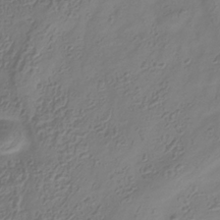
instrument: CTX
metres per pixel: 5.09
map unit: Hve
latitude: -34.7652
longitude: 89.0297
